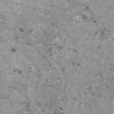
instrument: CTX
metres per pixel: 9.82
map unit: HNhu
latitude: 2.6868
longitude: 4.5196
